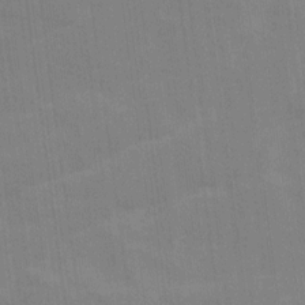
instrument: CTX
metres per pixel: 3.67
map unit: Ave
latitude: 16.4790
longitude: -138.3845
